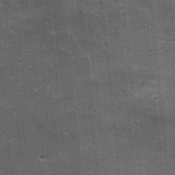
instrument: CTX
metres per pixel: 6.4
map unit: Nhu
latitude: 2.8569
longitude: -17.0836
